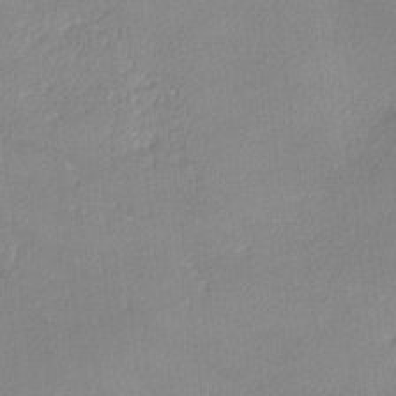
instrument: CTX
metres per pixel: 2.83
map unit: lHvf
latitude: -12.7085
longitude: -102.4979
